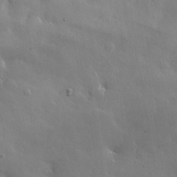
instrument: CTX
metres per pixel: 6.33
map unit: lHvf
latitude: 35.2726
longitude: -91.2159
